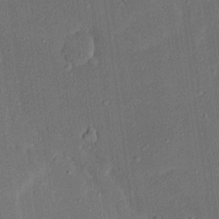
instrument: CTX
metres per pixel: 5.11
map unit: Ave
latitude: 16.0633
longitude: -139.1403
